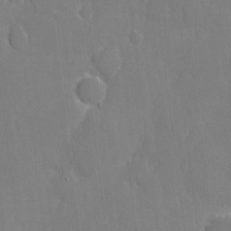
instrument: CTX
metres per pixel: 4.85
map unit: eHh
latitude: 5.7827
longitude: -68.0822
